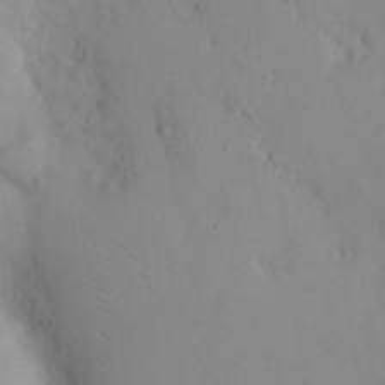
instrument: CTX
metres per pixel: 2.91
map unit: eHh
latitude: 12.2145
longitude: -61.6694
